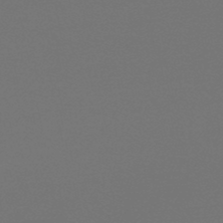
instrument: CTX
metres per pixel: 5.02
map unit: lHb
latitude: -47.3320
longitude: 64.5952
